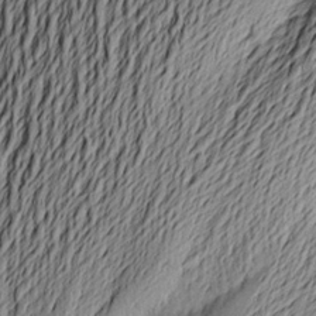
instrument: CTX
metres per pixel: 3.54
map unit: Aa
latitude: 23.1214
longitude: -149.4993
